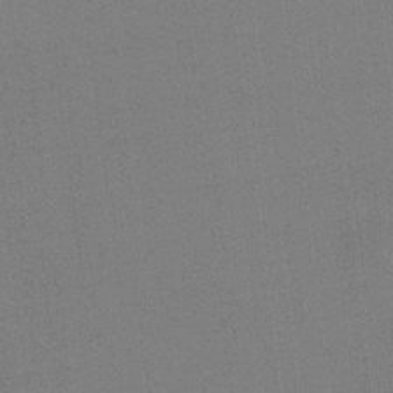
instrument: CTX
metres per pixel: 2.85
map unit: Ht
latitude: -3.8422
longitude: -19.9528
